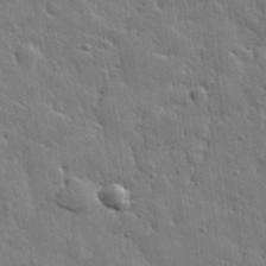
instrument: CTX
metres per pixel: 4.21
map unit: eHh
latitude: 31.3104
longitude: -79.1781
